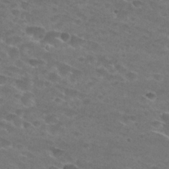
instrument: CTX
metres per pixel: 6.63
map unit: Hto
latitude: 28.1011
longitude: -47.4805
